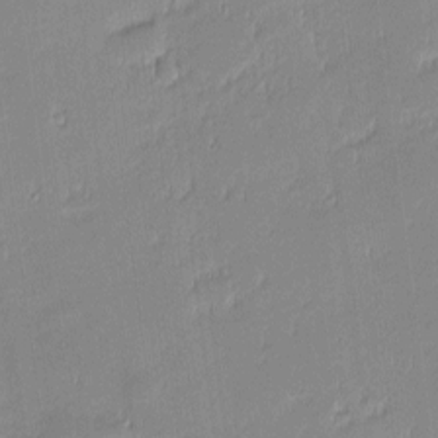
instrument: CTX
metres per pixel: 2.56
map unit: eHh
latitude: -2.7841
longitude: -82.1766
